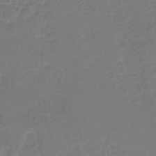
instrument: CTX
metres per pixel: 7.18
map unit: HNhu
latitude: -46.8975
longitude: 98.4629
